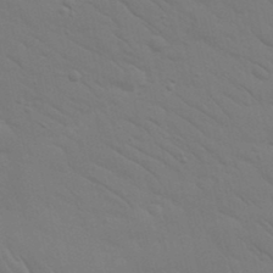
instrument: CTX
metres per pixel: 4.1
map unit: Nhu
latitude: 23.8394
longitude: -73.6694
